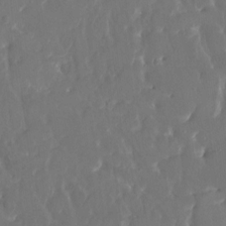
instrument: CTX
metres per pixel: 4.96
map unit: HNhu
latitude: 4.5546
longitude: 10.1606
